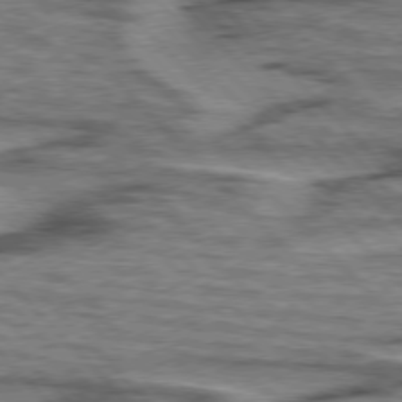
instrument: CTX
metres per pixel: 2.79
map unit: lApd
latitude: 76.5545
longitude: -77.8394
